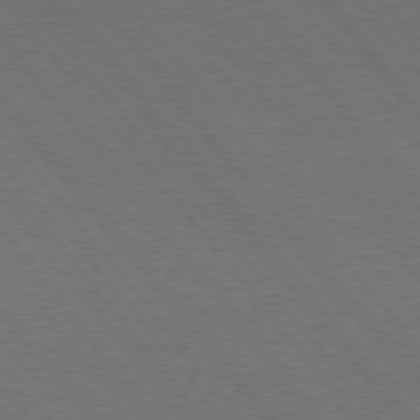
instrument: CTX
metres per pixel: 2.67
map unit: Hpe
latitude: 75.4804
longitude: -138.1389
